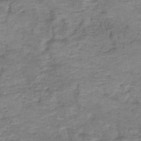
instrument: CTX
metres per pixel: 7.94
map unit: Nhe
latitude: -48.1984
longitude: -171.4426
